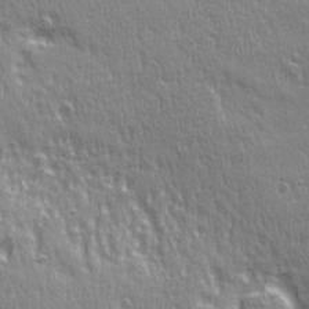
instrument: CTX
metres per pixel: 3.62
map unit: Ave
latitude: 21.7450
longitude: -135.4426
